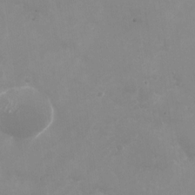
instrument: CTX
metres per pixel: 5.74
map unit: Nhu
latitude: -27.7099
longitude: -75.3482
